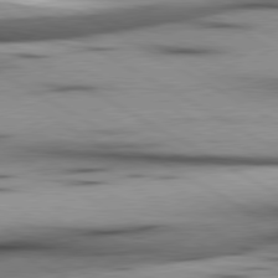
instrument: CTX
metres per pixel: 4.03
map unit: lApd
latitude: 80.2711
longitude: 157.7477
